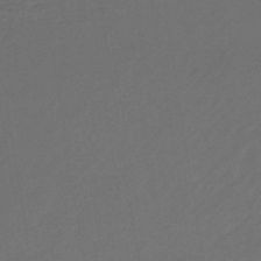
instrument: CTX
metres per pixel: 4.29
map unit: lHb
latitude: -39.4266
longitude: 61.9745
